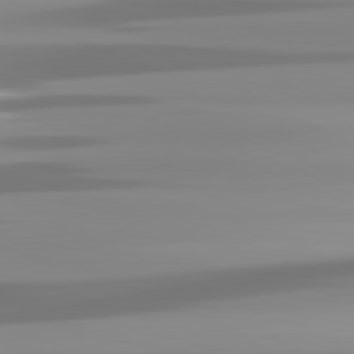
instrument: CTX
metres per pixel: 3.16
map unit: lApd
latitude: 81.8583
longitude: -139.4237
